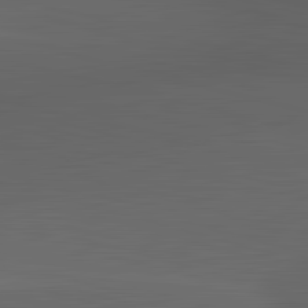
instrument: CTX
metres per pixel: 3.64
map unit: lApd
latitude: 83.6316
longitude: -132.4034
